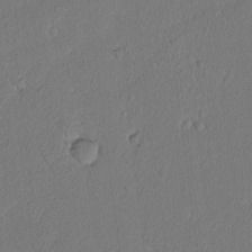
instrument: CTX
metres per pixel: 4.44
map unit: lAvf
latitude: 8.3656
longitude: 166.0283
